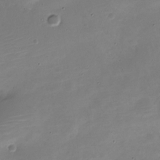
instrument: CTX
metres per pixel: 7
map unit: Nve
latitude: -21.5588
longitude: 105.2376
